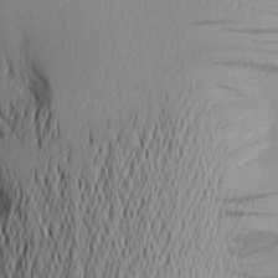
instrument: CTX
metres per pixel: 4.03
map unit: Aa
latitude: 20.9514
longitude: -144.8380
